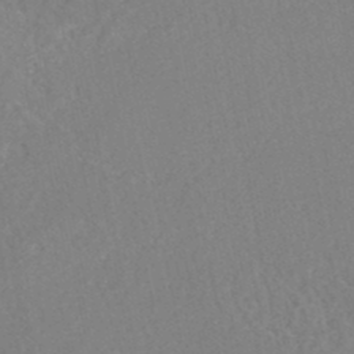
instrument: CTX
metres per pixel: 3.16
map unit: HNhu
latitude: -47.8044
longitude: 103.1431
